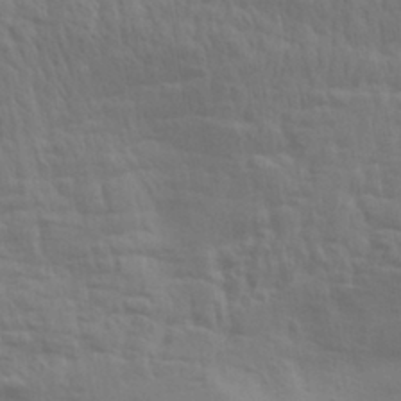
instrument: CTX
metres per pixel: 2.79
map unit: Aa
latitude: 31.3293
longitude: -135.5560
